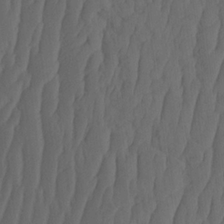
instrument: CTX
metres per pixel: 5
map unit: HNhu
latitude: -2.0472
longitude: 13.8800
